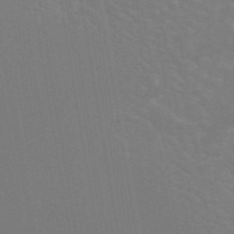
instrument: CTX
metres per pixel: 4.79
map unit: ANa
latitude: 44.0633
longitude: 27.8611
